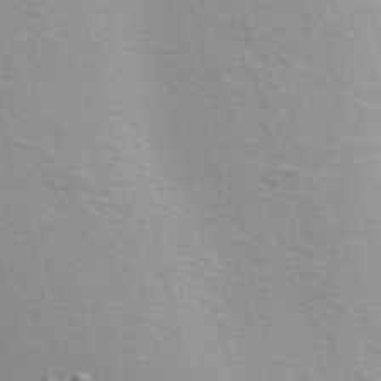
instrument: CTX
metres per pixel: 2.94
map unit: ANa
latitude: 51.1592
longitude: -71.1025
